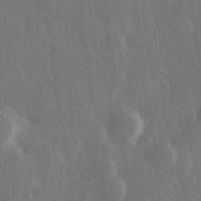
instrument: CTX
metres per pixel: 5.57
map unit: Hve
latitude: 28.6301
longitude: 147.4643
